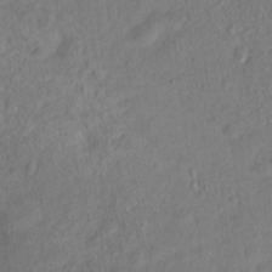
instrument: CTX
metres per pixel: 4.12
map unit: Hto
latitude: 16.9514
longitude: -37.5938
